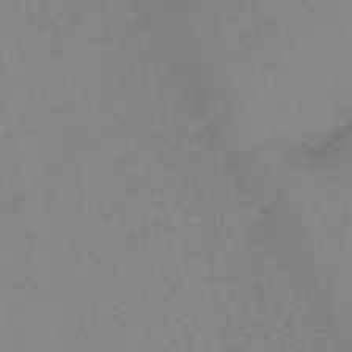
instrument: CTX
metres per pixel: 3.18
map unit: HNb
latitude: -45.9178
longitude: -39.4048
